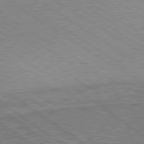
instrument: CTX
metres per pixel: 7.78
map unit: lApd
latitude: 79.8773
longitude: 167.2376
